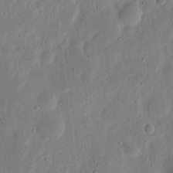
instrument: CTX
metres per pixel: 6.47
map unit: eHh
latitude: 6.1200
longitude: -71.6316
